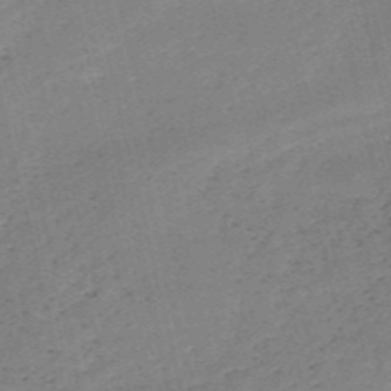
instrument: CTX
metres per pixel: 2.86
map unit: HNb
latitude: -55.6344
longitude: -42.9514
